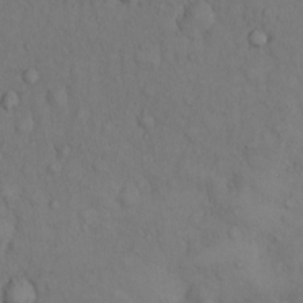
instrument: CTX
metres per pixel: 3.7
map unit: Hto
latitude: 14.1200
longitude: -61.8961
